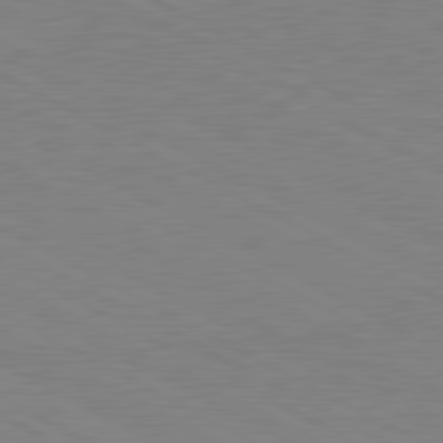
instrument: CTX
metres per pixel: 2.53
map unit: lApd
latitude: 80.7624
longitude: 150.8786
